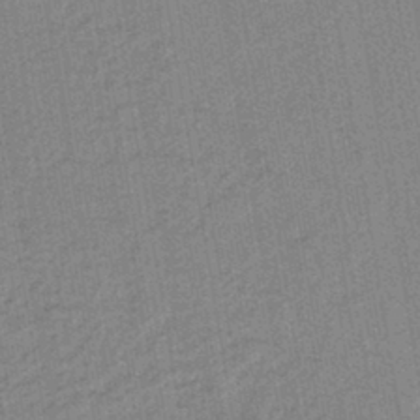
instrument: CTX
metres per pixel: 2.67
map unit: lHb
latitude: -42.0849
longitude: 62.6896
